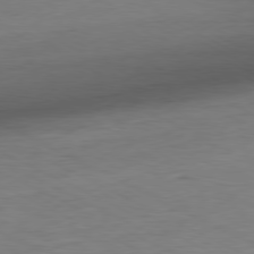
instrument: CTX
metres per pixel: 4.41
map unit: Ap
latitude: -80.3495
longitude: -82.5734
